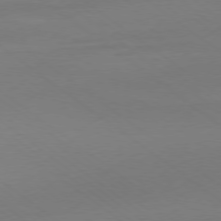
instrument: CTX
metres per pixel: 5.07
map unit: Ap
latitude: -79.1053
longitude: -55.8772
